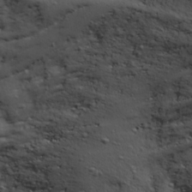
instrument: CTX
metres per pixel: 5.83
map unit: Ave
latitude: 22.6868
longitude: -132.9136
